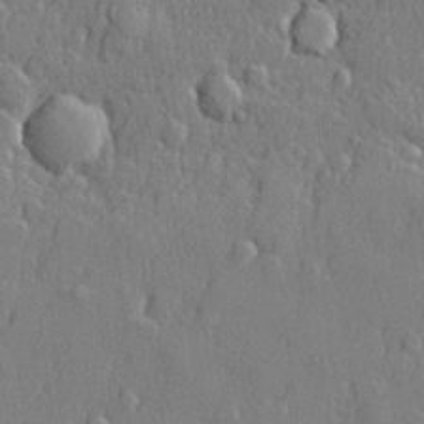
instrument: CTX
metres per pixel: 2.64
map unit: lHvf
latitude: 21.9339
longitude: 143.1620
